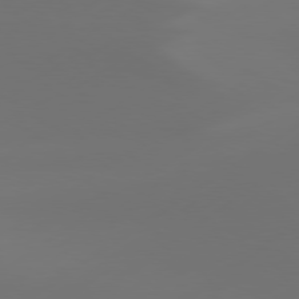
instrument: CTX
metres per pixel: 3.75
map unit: Hpe
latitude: 78.0633
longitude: -128.2900
